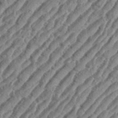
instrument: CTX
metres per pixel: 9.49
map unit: eHh
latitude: 36.3656
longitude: -134.9702
